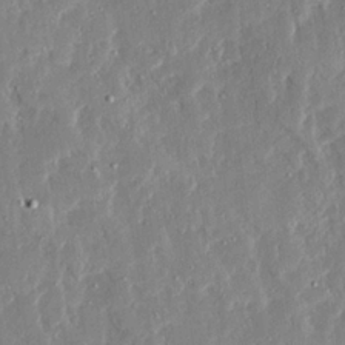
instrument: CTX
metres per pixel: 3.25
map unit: Ave
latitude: 22.6868
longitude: -129.9528
